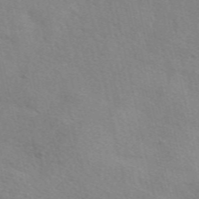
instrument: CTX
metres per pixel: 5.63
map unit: eAb
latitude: 49.8772
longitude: 120.3495
